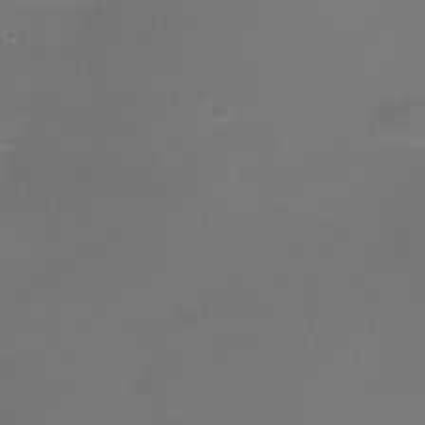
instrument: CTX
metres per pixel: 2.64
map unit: Nhe
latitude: -33.7667
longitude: -87.7072
